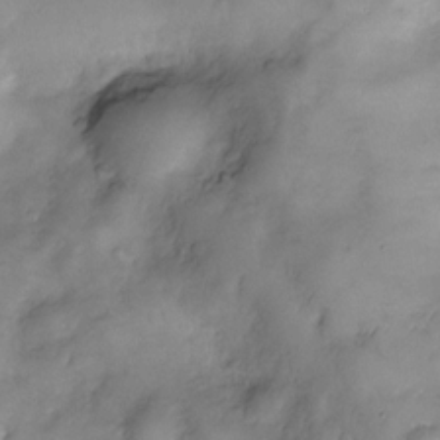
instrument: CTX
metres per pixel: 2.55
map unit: Nve
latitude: -25.6344
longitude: -148.9514
